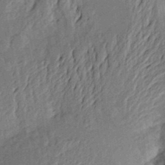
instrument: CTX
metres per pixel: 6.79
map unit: Aa
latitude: 22.6301
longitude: -150.3845
